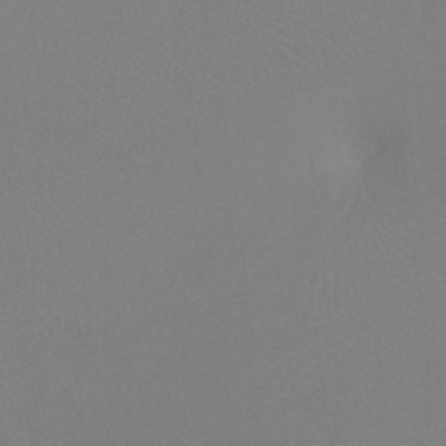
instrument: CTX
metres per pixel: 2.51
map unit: Htu
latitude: -6.9541
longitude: -33.4993
